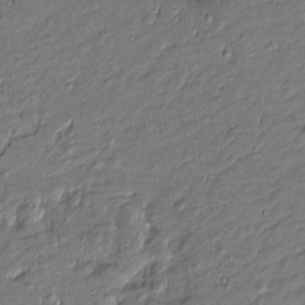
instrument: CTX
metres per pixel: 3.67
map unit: Htu
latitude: -7.3887
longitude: 177.0864
